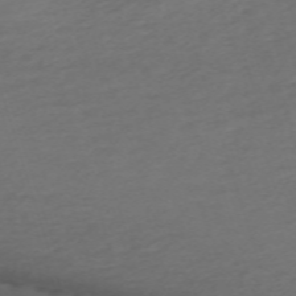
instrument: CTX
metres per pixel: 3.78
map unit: eHh
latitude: -63.1998
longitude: 53.0486
